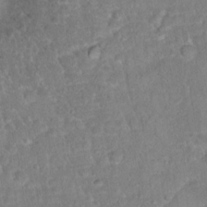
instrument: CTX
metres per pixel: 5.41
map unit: Hto
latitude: 16.7813
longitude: -40.8757
